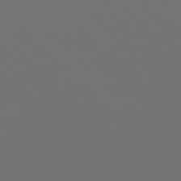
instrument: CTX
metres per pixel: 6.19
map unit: Hpe
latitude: 77.0458
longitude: -164.7246
